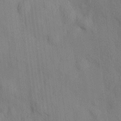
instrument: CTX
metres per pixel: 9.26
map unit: HNhu
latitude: 13.0270
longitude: 10.2551
